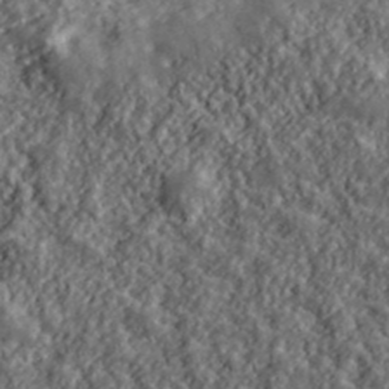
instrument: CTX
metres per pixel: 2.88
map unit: lHvf
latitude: 39.8961
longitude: -88.5546
